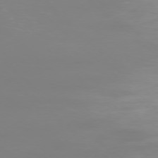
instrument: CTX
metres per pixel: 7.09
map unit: Ap
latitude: -77.1053
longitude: -80.8380
